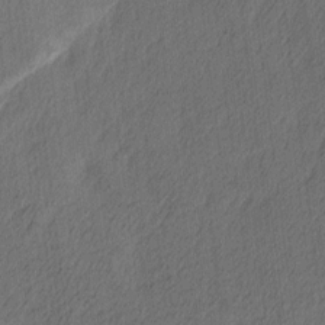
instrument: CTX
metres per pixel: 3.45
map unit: Ave
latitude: 13.6694
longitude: -106.5357
